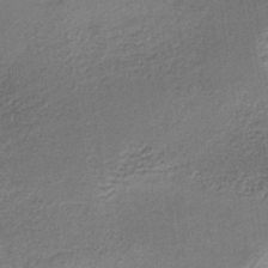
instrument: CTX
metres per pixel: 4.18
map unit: lHb
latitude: -35.3132
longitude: 62.6518
